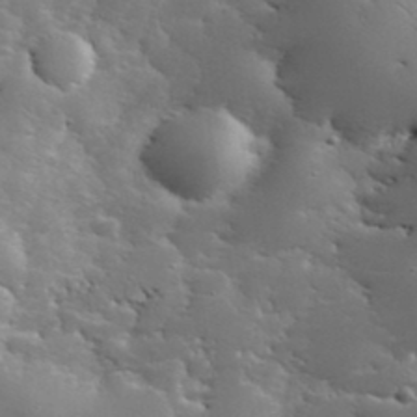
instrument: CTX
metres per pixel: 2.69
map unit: eHh
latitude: 36.1011
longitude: -66.6868
